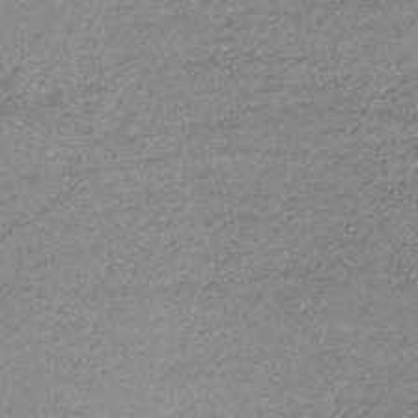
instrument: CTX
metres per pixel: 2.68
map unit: HNb
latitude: -34.9731
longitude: 55.4643
